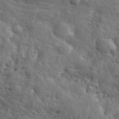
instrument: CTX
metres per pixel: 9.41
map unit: eHh
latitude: 39.8016
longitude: -55.8016
